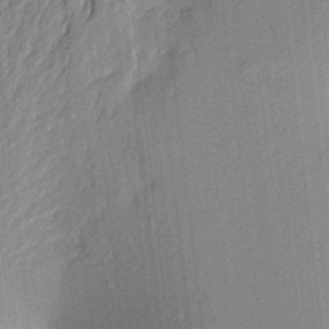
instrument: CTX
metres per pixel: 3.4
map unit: Aa
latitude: 22.9892
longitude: -150.4412
